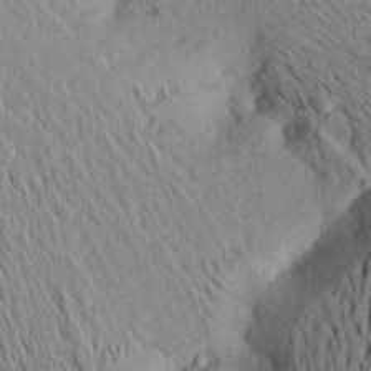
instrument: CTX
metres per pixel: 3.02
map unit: Aa
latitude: 21.0648
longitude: -146.4601
